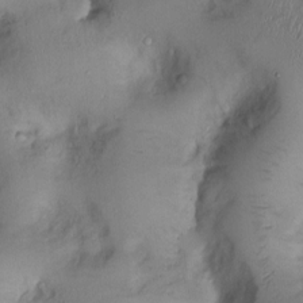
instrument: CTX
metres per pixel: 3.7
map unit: Ht
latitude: 1.0836
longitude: -13.8583
